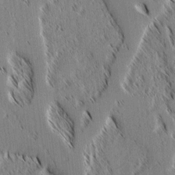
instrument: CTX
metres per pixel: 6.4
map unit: lAvf
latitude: 1.8394
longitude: -106.3089
